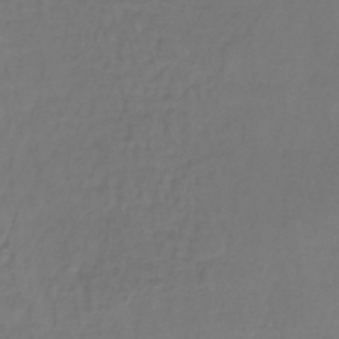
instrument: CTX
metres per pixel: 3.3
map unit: lHb
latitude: -38.1606
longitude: 61.7856
